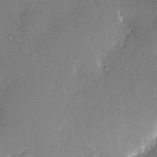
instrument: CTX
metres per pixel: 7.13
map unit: HNhu
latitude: 4.4034
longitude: -5.6127
